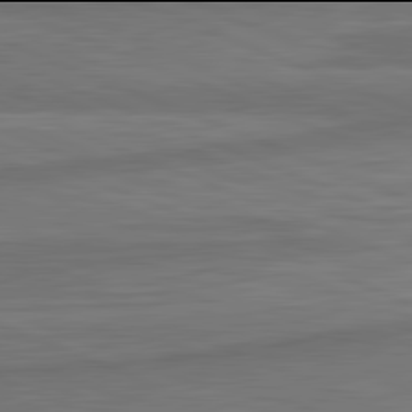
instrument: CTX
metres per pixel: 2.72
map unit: lApd
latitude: 81.9906
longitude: -171.1781
